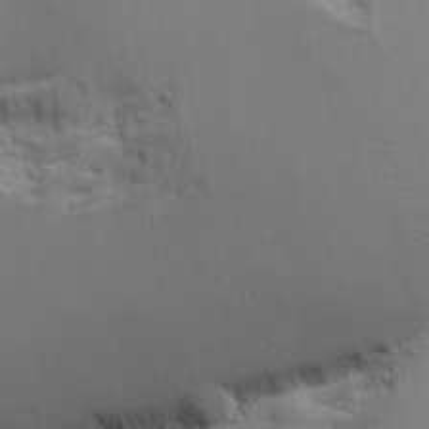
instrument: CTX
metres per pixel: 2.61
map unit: Aa
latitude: 18.5734
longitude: -125.3292
